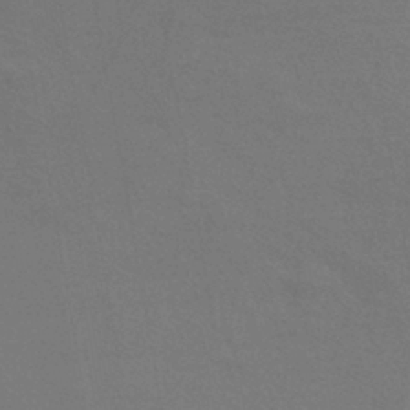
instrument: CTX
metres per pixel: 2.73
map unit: lHb
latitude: -41.2943
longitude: 77.3699
